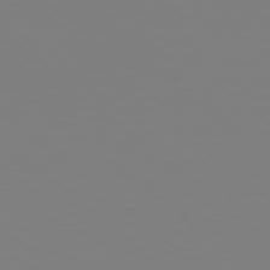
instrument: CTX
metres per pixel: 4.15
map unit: Hpe
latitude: 78.9325
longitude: -174.0633
